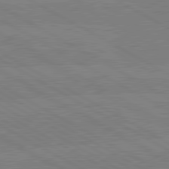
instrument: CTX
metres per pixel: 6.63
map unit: lApd
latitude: 80.4790
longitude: -126.8947
